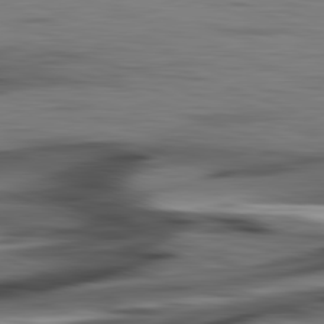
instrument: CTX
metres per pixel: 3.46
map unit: lApd
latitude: 81.8205
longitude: 127.6344
